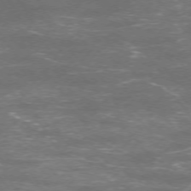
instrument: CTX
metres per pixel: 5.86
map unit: Ap
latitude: -75.5966
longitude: -74.4412
